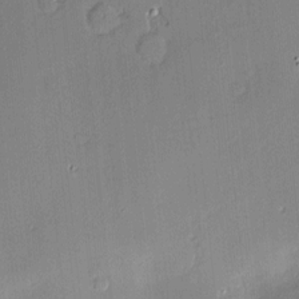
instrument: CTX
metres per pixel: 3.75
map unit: Hve
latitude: -9.9367
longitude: 175.3320
